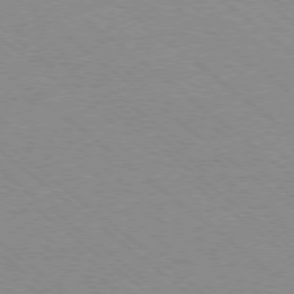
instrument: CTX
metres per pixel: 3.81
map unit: Ap
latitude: -78.6329
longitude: -83.8205
